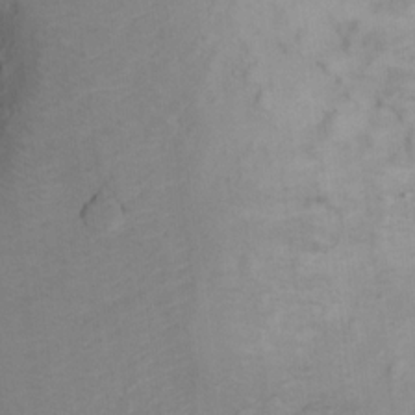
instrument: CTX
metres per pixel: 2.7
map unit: Ht
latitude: 11.7639
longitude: -32.4790
